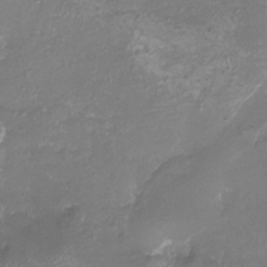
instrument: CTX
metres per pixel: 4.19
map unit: eHh
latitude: -6.8597
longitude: -77.7260
